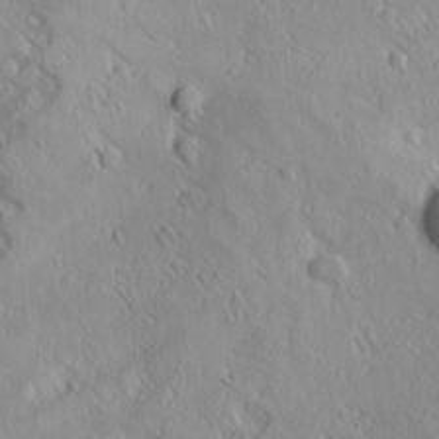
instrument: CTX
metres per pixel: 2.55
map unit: Ave
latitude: 21.3293
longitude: -137.7639
